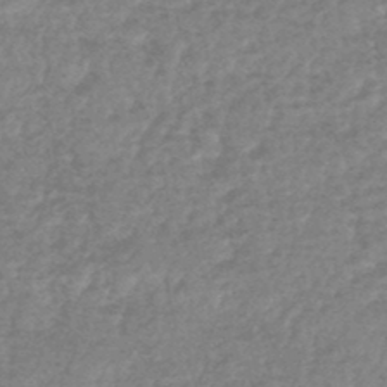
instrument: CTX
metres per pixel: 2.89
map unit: HNhu
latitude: -48.0850
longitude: 96.5763
